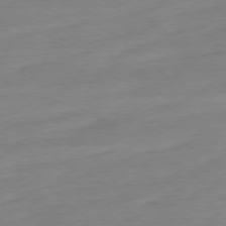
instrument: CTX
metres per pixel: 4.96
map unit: Ap
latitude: -78.5951
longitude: -98.5356
